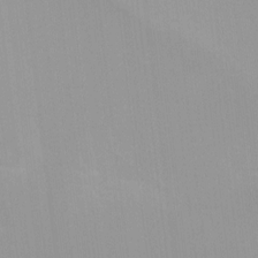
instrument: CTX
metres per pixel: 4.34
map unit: Hto
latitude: -8.1417
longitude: -42.1956
